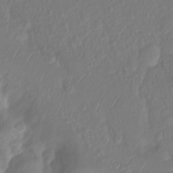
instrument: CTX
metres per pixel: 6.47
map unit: Ht
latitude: -14.1984
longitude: -57.1214
